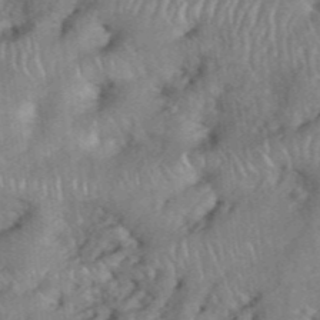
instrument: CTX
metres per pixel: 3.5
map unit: eHh
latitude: 39.3859
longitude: -56.2522
